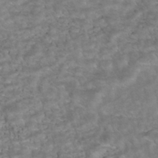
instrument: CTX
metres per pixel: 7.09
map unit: ANa
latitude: -41.2565
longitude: 105.3131
